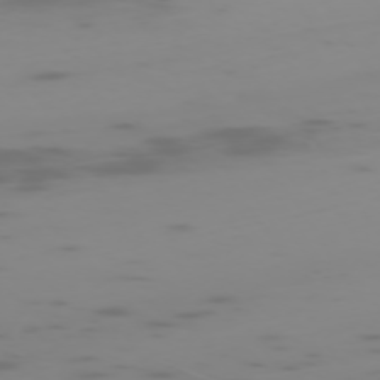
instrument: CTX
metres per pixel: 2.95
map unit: Hpe
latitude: -73.7477
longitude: 6.3873
